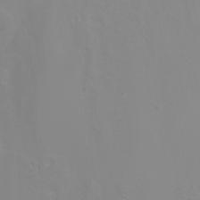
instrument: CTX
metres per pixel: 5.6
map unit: Nhu
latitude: -4.9730
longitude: -73.5749
